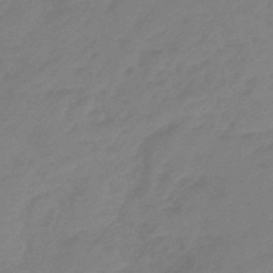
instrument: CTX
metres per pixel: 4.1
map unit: eHb
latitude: -46.4629
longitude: 86.5196
